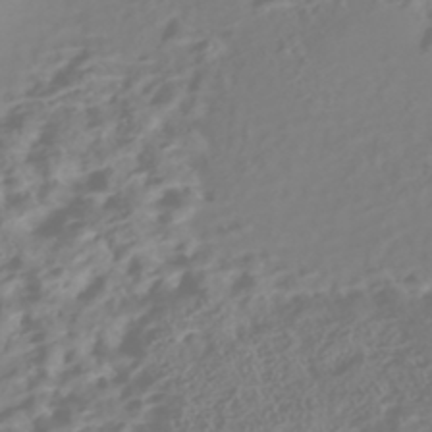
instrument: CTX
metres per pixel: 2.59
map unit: Nhe
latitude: -46.6140
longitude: 151.9745
